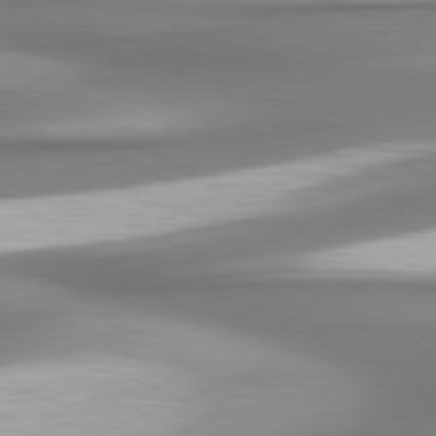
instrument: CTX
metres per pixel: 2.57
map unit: lApd
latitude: 80.5168
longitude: 178.9541
